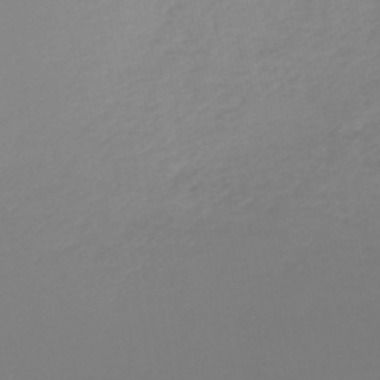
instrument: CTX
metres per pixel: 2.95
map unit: lHb
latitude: -45.5588
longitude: 72.1039
